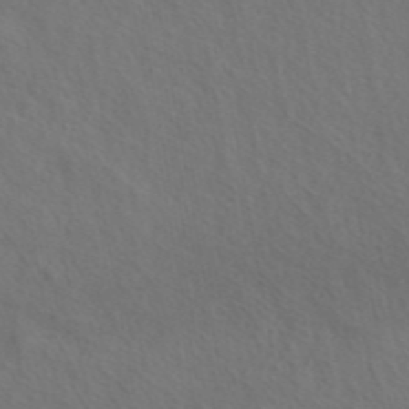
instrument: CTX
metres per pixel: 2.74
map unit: ANa
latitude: 44.1766
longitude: 27.5777
